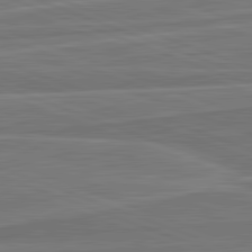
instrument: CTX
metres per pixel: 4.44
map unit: lApd
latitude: 82.3089
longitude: 140.3873
